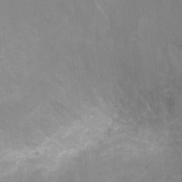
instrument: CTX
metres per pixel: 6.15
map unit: Ht
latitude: -1.3510
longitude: -20.4979
